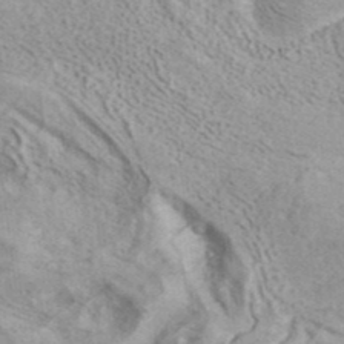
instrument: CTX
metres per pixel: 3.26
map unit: ANa
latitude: 41.6882
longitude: 17.8990
